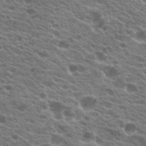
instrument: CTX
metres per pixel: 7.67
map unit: Hto
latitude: 21.3671
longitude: -38.5924
